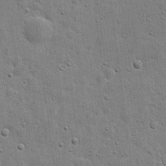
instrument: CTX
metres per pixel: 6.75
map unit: eHh
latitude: 20.3845
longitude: -63.2348
